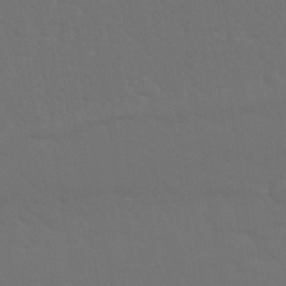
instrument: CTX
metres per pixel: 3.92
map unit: Nhu
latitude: 25.7071
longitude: -57.0647
